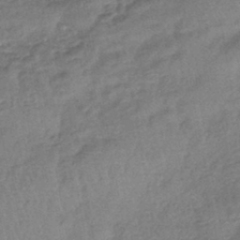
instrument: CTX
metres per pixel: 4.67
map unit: eHb
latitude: -43.4454
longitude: 84.4251
